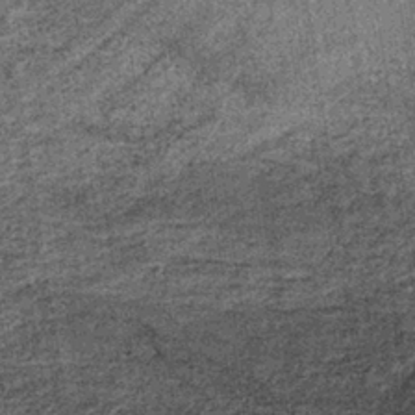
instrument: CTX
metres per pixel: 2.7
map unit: lHb
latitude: -37.8044
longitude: 64.1606
